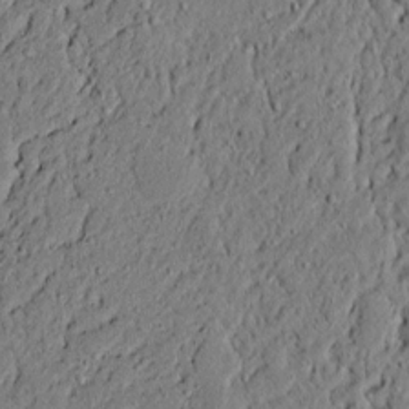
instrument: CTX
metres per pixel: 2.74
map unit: lAvf
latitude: 5.2159
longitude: 167.4076
